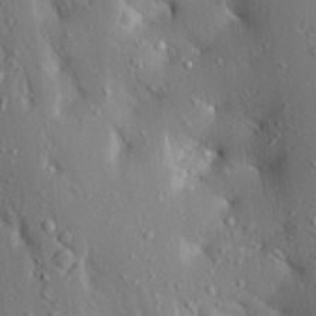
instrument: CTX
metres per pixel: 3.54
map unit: Aa
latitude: 20.8191
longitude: -150.1389
